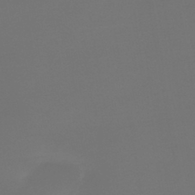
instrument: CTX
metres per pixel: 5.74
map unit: lHb
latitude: -43.8800
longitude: 64.0283
